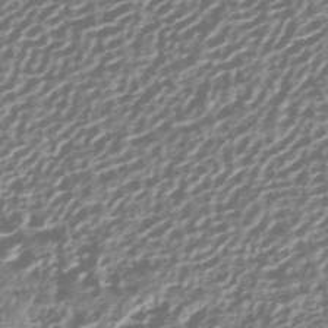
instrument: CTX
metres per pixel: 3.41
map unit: HNhu
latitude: -42.9541
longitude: 106.2740
